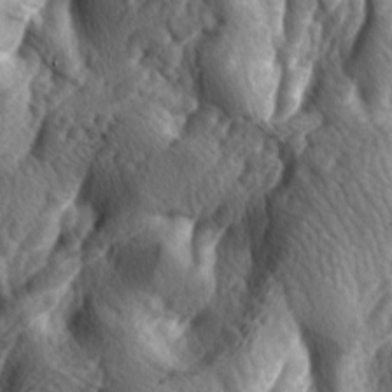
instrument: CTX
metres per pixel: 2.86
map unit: lAa
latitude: -4.9163
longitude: -124.2900
